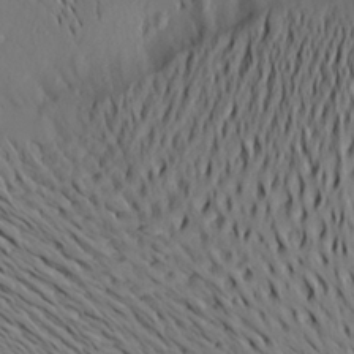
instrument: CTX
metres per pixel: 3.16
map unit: Aa
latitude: 22.2900
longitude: -146.6869
